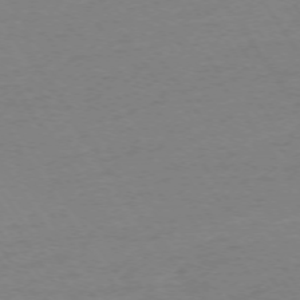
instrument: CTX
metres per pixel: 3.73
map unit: Ap
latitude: -74.3685
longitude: -81.5938
